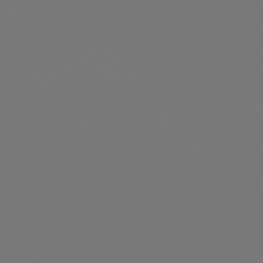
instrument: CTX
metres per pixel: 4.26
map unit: Hpe
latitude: 76.1766
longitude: -135.6883
